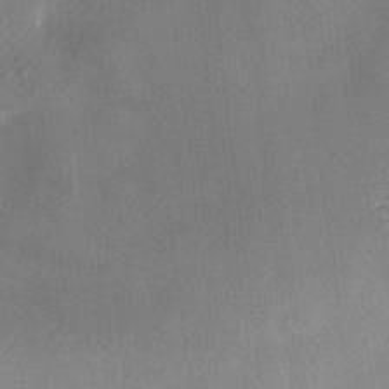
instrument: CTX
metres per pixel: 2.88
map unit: HNhu
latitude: 10.9514
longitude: 11.2565
